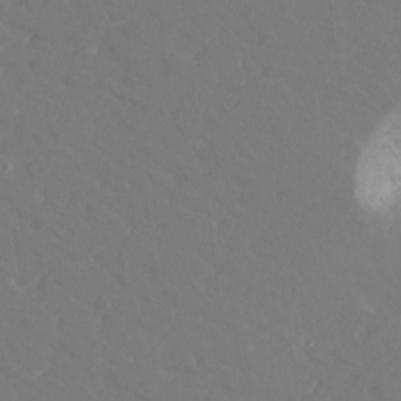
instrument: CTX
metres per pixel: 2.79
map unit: HNhu
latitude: 6.9892
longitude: -6.3089
